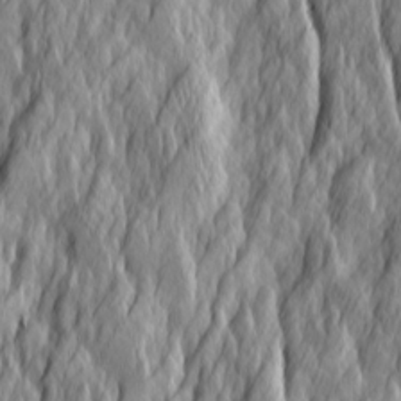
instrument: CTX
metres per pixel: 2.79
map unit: Ave
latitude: 14.8002
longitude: -135.2159
